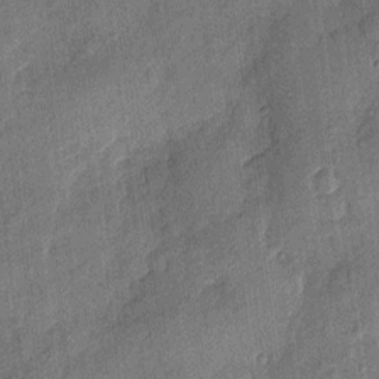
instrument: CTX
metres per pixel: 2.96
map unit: eHh
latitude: 4.1956
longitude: -74.2334
